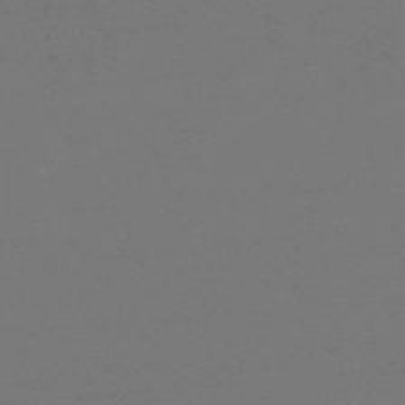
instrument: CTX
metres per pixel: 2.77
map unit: lHb
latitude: -47.9367
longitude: 69.4832
